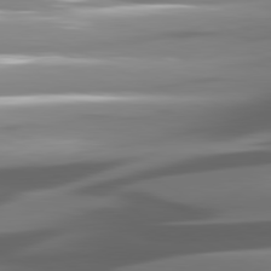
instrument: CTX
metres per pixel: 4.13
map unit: lApd
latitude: 81.5371
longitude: -145.1970
